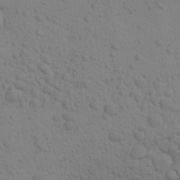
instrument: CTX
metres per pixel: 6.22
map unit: Aa
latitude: 23.1025
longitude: -148.4601
